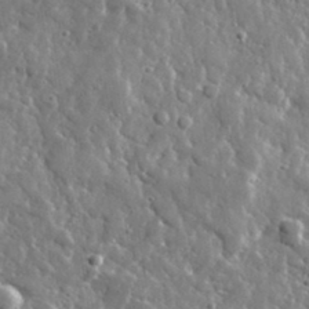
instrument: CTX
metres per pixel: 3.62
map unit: lHvf
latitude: 35.6316
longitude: -87.9528
